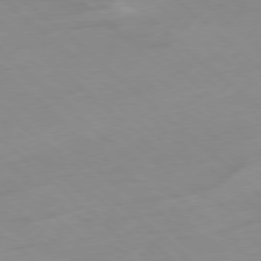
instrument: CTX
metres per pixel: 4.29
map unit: Hpe
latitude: -78.4818
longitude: -17.8772
